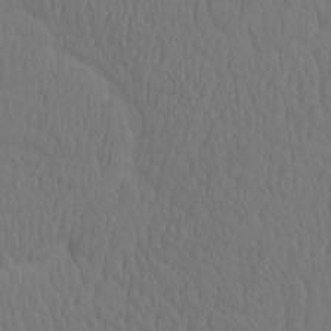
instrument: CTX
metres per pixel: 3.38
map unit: eHh
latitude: -2.6329
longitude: 15.2187
